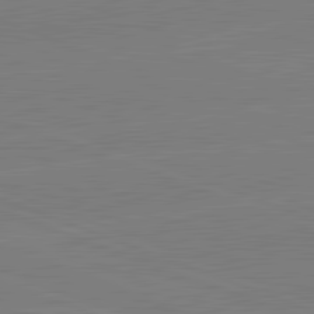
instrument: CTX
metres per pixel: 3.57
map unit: lApd
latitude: 82.2711
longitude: -157.8583
